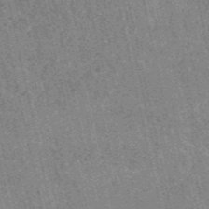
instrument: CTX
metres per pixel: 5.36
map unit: HNb
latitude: -53.4076
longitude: -38.1767
